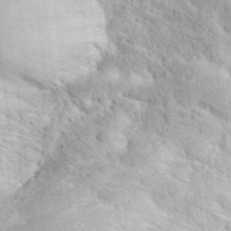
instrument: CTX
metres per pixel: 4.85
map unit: eHh
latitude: 36.2712
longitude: -66.9324
